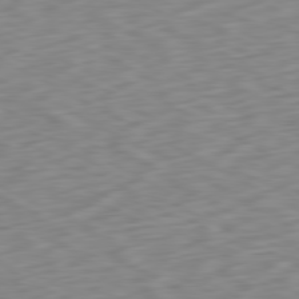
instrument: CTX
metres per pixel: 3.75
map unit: Ap
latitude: -80.8030
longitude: -70.5546
